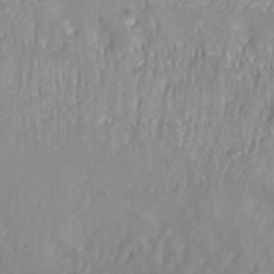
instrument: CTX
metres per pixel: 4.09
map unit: ANa
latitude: 38.1578
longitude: 23.3888
